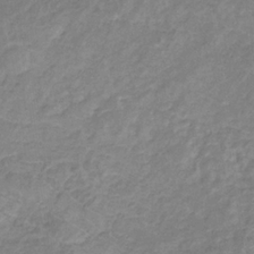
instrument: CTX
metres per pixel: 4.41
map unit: eHb
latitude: -31.7477
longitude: 67.1809
